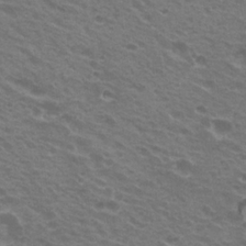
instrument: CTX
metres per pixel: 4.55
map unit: Hto
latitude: 22.1389
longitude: -31.0459
